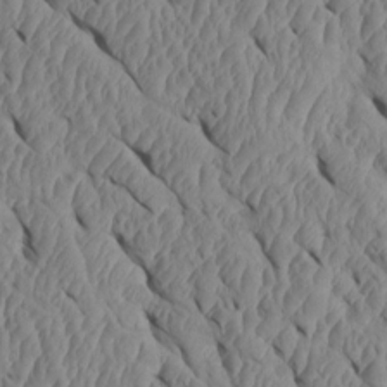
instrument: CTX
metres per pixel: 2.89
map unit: Htu
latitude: 1.5749
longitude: 148.5574
